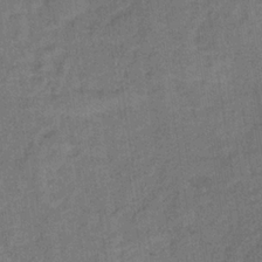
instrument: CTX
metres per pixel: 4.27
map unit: lHb
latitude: -35.1998
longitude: 65.6155
